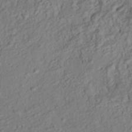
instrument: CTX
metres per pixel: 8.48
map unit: HNhu
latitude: -39.7667
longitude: 107.7289
